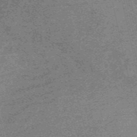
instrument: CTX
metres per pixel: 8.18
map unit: HNb
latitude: -55.1809
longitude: -45.8394
